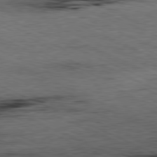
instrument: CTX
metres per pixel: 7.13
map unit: Ap
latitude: -81.1998
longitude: -90.9703
